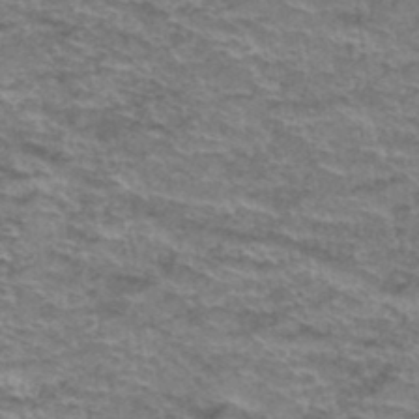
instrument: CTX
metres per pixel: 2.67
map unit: Hto
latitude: 37.4238
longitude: -42.8758
